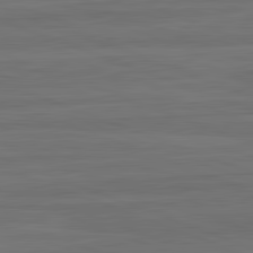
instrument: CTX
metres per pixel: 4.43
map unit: lApd
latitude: 82.5356
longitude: -179.5183
